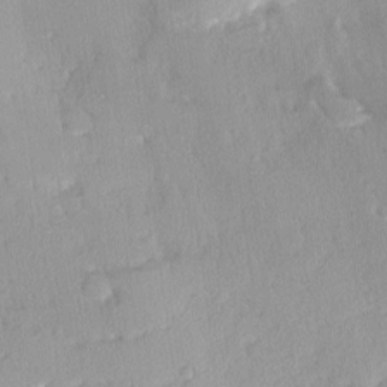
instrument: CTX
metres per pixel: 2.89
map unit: Ave
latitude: -11.5777
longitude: -119.5560
